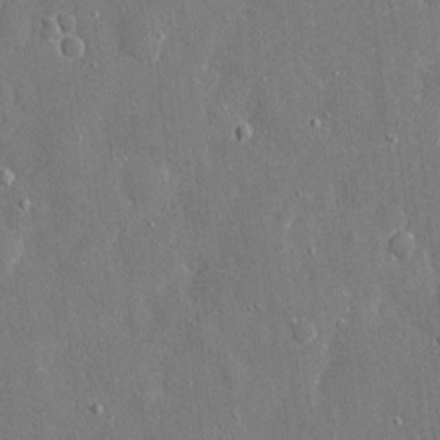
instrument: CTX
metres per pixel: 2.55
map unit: eHh
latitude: 8.3656
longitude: -69.3671
